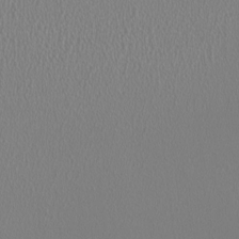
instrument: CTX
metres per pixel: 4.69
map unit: HNhu
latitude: -0.8597
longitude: 0.0472
